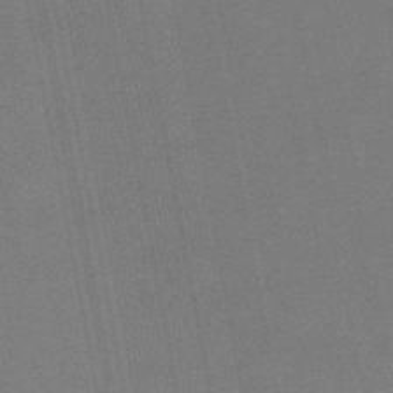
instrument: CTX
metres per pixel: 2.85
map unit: lHb
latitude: -49.5966
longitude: 68.7274
